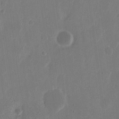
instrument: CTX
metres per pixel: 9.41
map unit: eHh
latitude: 10.6680
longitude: -68.4034
